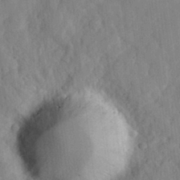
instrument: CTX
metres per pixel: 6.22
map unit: eHh
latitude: 28.6679
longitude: -76.7813
